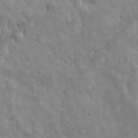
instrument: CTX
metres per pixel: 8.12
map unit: Ave
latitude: 17.7072
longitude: -133.2159
